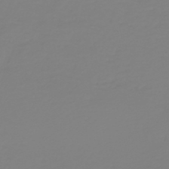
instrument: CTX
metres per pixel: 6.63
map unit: HNb
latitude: -46.2739
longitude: 54.7652
